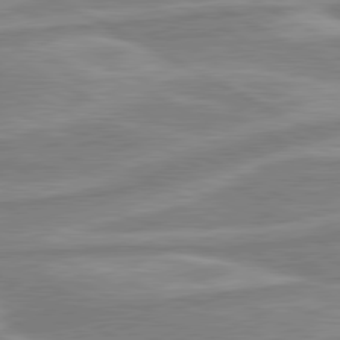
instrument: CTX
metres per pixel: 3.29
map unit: lApd
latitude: 80.4979
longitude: -174.0255
